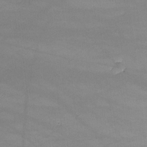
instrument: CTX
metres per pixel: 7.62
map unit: lHvf
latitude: -10.0283
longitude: -101.2537
